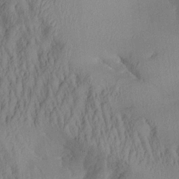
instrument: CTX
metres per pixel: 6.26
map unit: Aa
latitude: 26.7813
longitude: -133.4804
